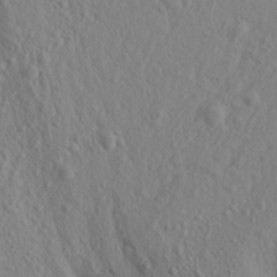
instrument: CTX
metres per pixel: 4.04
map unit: Aa
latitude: 16.8191
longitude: -143.9906
